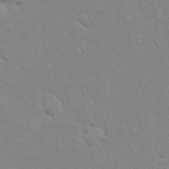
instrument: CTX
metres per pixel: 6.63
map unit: eHh
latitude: 16.1578
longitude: -66.3467
